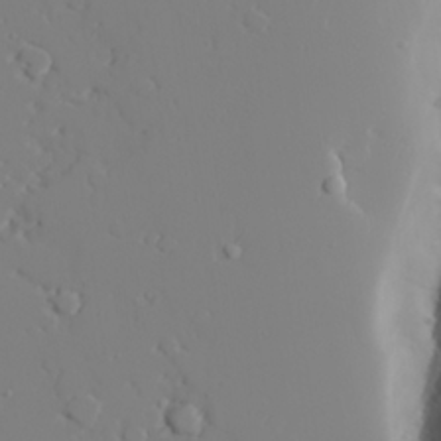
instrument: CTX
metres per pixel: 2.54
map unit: lAvf
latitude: 27.5938
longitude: -107.7261
